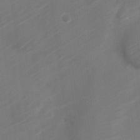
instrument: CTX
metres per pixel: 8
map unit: Nve
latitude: -21.0108
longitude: 106.6897
